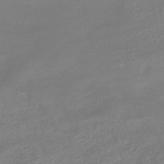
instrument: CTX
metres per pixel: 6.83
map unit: HNhu
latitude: -42.5006
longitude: 92.2928
